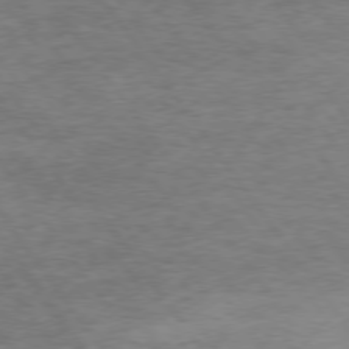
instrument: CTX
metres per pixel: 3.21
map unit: Hpe
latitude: 74.9325
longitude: -142.8569
